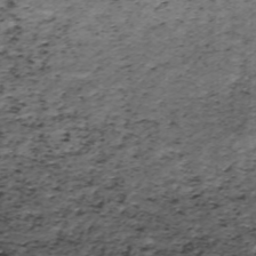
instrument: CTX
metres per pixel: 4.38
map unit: ANa
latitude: -40.6707
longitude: 103.1998
